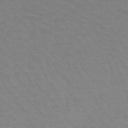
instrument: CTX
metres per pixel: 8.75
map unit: HNb
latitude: -52.6707
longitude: -43.5371
